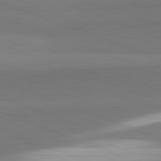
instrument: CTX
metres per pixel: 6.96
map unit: lApd
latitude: 82.2711
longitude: 150.0283
